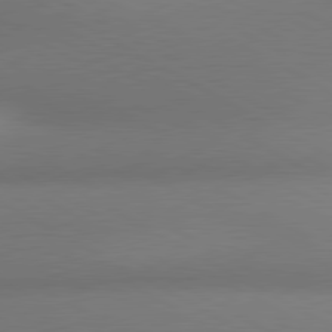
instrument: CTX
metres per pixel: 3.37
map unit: lApd
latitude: 80.6679
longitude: 129.8989
